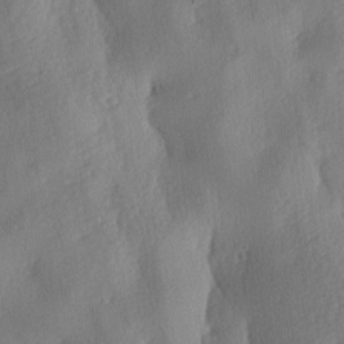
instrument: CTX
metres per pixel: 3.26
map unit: lAa
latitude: -8.0283
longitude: -128.3845
